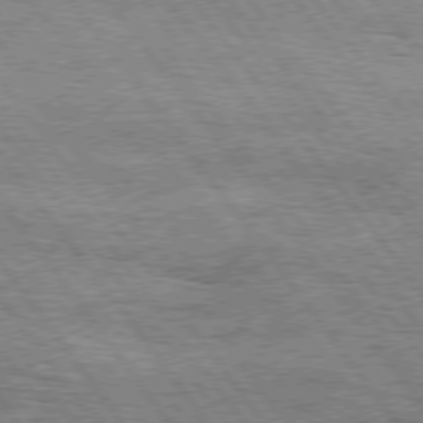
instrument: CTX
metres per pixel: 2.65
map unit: Hpe
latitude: 75.0081
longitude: -138.6679
